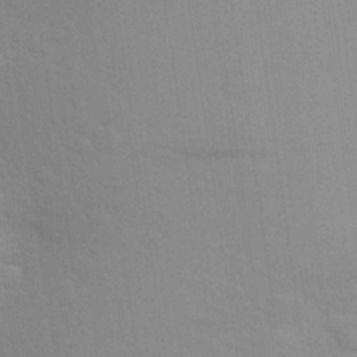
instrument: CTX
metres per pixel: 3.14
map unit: Aa
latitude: 25.7827
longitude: -145.8394
